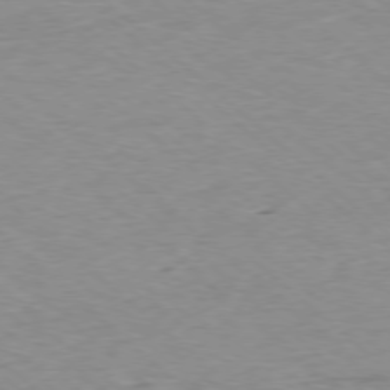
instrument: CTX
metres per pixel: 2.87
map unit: Ap
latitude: -77.6722
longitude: -93.1781
